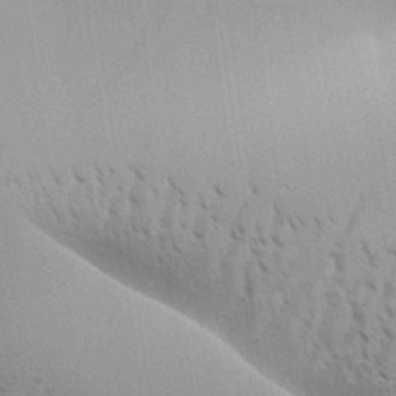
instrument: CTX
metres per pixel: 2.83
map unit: Aa
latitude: 31.5183
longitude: -140.2711
